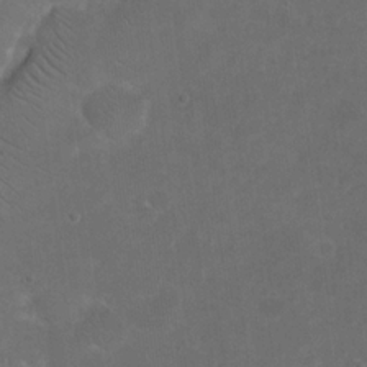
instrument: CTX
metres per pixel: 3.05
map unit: eHh
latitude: 19.9528
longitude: -64.7813
